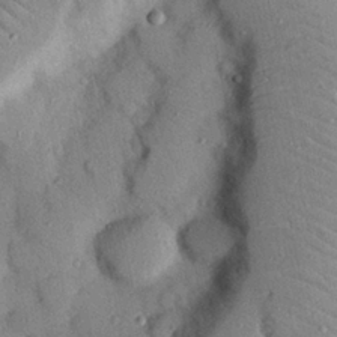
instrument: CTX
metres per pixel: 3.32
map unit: Nhu
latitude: 24.8002
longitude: -73.2159
